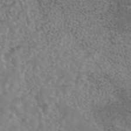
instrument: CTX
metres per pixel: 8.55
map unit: eAb
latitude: 44.6490
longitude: 108.2739
